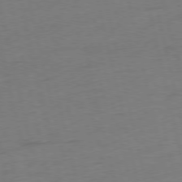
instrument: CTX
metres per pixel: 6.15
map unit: Ap
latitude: -75.8801
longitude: -74.2334
